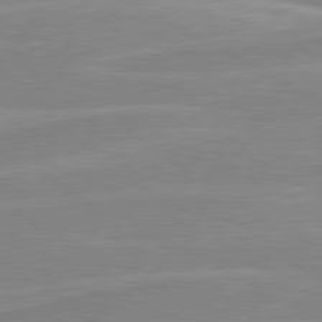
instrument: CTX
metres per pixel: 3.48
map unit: lApd
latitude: 80.5168
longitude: 170.8219
